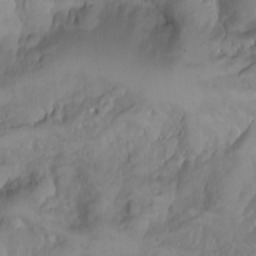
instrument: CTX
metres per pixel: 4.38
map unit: Nhu
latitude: -4.6140
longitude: -85.7261
